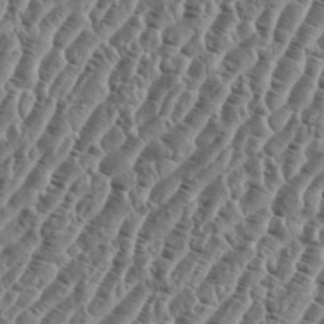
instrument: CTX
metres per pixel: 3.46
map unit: eHh
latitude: 36.3090
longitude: -135.6127
